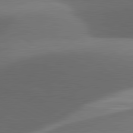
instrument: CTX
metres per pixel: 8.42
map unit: lApd
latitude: 81.6694
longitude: 134.1417
